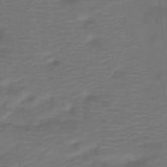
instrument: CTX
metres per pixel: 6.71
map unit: HNb
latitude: -42.8785
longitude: 51.3699
